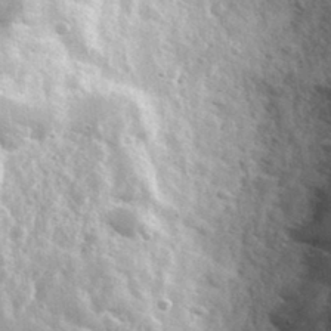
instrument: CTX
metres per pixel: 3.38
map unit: lHvf
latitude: 36.2523
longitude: -87.7827
